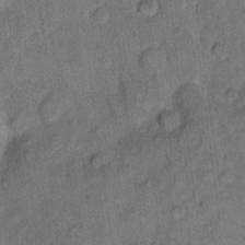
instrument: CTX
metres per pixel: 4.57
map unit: eHh
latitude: 9.6127
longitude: -63.8395
